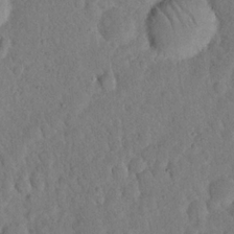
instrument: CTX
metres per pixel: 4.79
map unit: eHh
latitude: 19.4993
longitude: -62.6113
